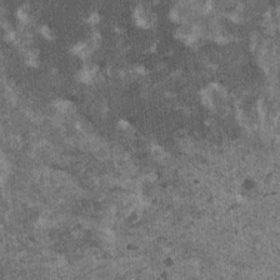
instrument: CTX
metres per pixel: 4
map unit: HNhu
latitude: 0.3278
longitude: 5.1053
